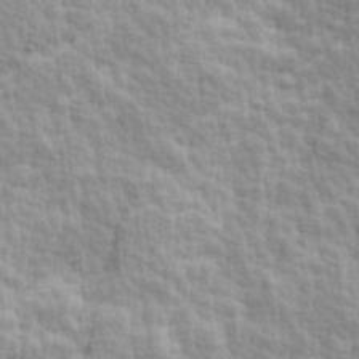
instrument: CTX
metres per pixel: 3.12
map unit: Ave
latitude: 14.3090
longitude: -134.4979
